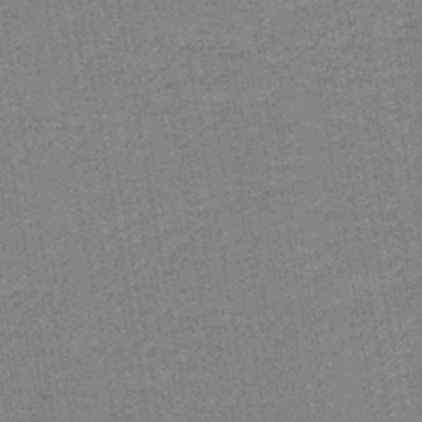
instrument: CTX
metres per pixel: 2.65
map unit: lHb
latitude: -44.8408
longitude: 63.1053
